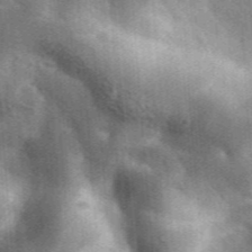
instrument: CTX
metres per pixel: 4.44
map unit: lHvf
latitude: 35.4804
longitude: -90.9514
